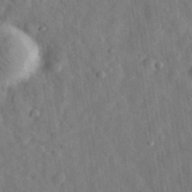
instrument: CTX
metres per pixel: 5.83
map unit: eHh
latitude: 31.2159
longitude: -74.4790
